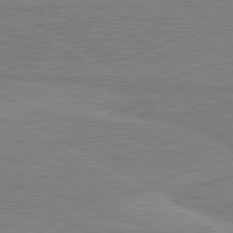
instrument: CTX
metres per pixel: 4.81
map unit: lApd
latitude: 80.4223
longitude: 168.3117
